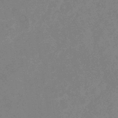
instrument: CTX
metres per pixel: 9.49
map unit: lHb
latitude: -40.3684
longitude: 74.7464
